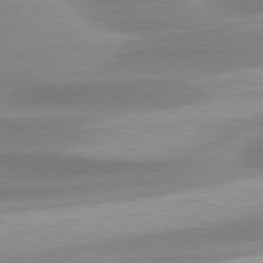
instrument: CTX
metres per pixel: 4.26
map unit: Hpe
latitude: 79.2348
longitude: -130.2523
